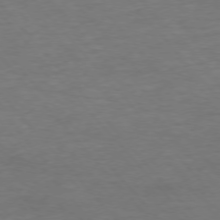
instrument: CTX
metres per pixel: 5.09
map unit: Ap
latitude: -76.5574
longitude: -70.2900
